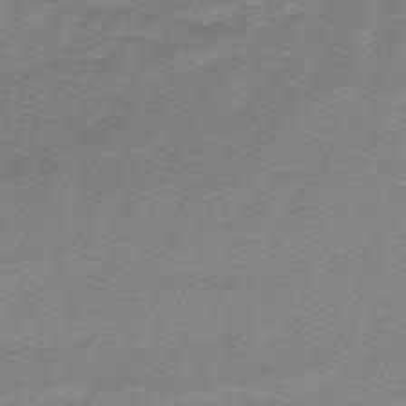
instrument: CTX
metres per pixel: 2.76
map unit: lHb
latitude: -41.1242
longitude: 56.7274
